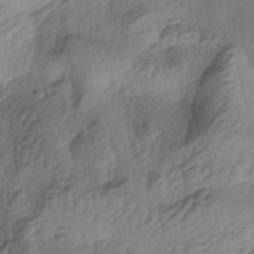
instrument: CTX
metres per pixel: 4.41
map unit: lAa
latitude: -4.4818
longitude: -123.7072
